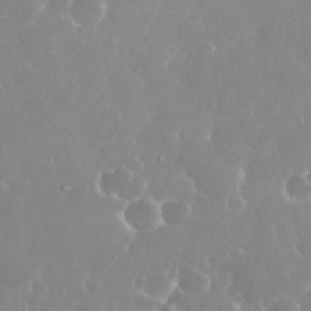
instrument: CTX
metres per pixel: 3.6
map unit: eHh
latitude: 35.3859
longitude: -59.1025
